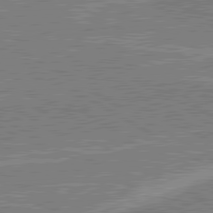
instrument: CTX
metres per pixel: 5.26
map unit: lApd
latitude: 80.4790
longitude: 145.0298
